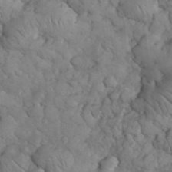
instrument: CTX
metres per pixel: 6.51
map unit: eHh
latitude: 33.5371
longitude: -66.8758
